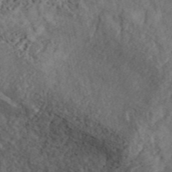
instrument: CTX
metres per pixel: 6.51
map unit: ANa
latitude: 45.4804
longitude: 46.1228
